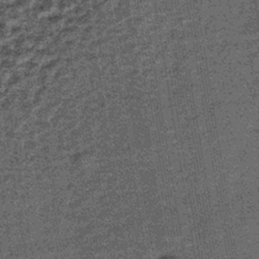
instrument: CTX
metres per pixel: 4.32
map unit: lHb
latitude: -38.9730
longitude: 66.0283
